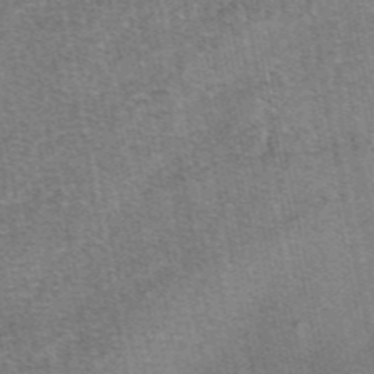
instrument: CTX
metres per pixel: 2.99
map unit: eAb
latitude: 47.9717
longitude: 103.4266
